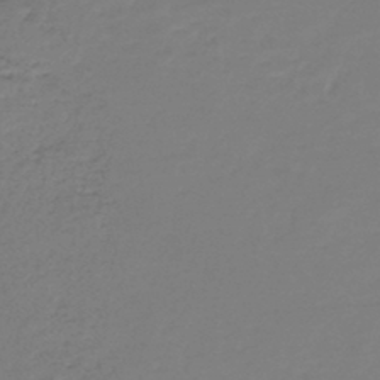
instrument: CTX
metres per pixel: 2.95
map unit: lHb
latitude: -45.5588
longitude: 59.2564
